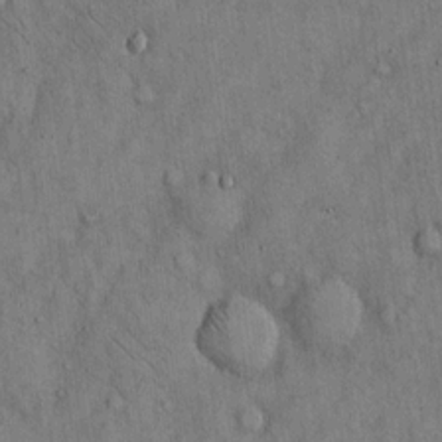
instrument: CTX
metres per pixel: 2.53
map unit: Hto
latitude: 13.2915
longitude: -58.8191
